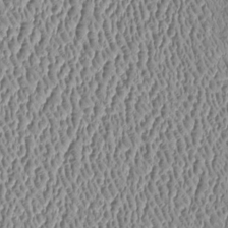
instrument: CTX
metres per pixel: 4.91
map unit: Htu
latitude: -6.1983
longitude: 157.5777
